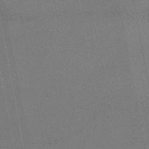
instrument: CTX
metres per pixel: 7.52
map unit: lHb
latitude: -43.7477
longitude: 75.0676
